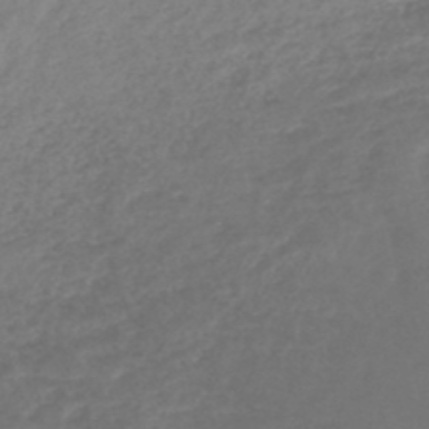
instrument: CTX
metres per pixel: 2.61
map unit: lHb
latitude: -45.4265
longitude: 73.6344
